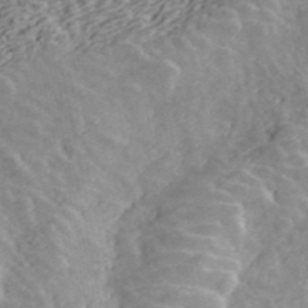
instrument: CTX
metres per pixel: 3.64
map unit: ANa
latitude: 43.3293
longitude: 47.2565
